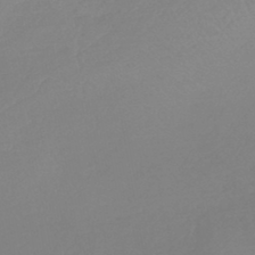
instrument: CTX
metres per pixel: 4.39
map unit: lHb
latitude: -44.4062
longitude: 71.2754
